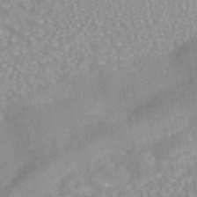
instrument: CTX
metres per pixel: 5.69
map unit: eAb
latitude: 44.5734
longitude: 106.2740
